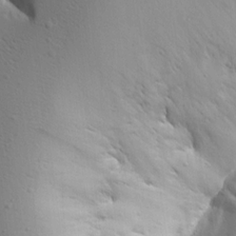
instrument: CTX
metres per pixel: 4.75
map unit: Aa
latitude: 15.0081
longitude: -140.8002
